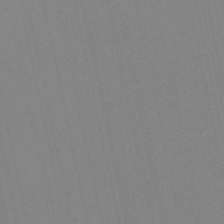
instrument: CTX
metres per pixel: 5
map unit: Nve
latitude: -57.4265
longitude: 50.2173
